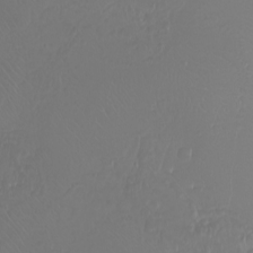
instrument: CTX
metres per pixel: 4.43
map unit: Nhu
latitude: -7.9556
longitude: -93.5560
